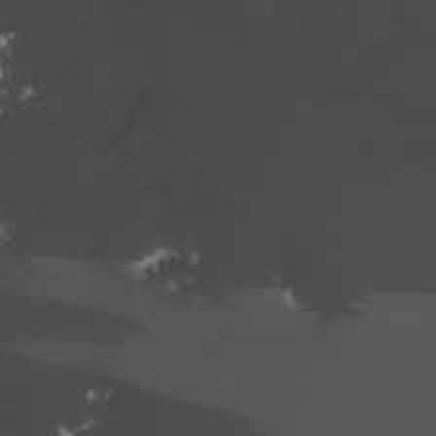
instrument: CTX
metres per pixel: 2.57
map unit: Nhu
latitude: -7.0108
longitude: -95.8206
